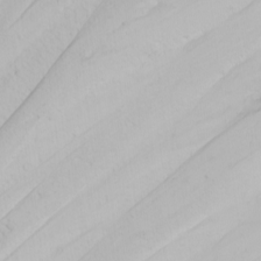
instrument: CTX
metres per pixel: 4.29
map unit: Nhu
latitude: -0.1795
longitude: -75.5560
